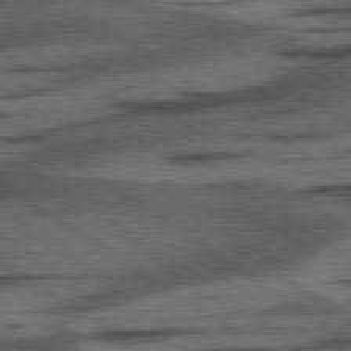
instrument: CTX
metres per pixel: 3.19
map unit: lApd
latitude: 78.2145
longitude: -54.1389
